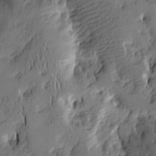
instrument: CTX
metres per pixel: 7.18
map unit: Htu
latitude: -2.1983
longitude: -176.7624
